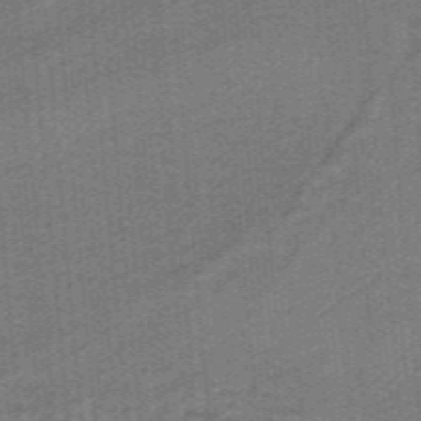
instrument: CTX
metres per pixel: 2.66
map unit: lHb
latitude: -39.5399
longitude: 53.8233
